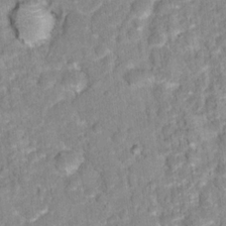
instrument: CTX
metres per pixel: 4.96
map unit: Hto
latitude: 16.6302
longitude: -36.6113
